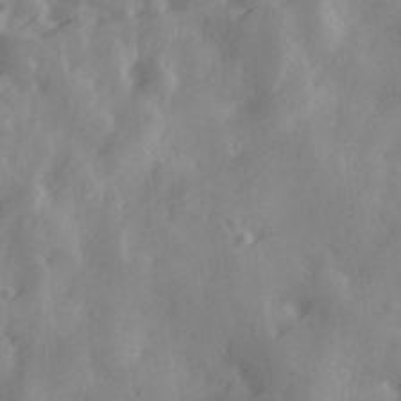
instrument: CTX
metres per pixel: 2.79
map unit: Ave
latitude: 18.9702
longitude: -131.4616
